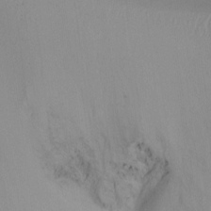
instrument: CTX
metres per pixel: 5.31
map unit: Ht
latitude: -10.8786
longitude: -27.6883
